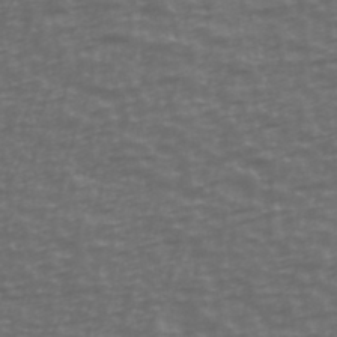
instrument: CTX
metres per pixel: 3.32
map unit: Ave
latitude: 39.8205
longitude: -114.1388
